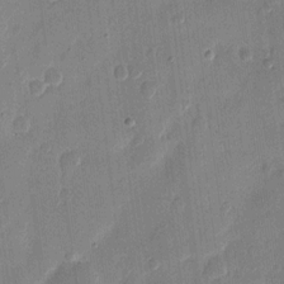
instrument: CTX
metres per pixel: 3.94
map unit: eHh
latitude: 10.6680
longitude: -68.5735
